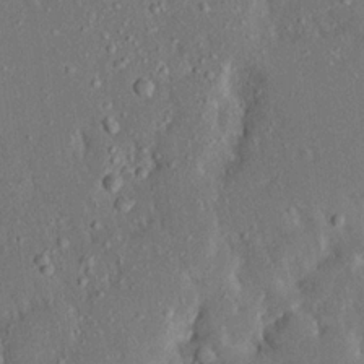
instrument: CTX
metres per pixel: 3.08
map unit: Ave
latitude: 18.1011
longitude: -140.6679
